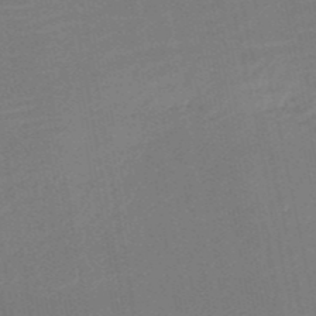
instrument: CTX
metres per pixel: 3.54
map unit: HNb
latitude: -51.5210
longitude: -48.3089
